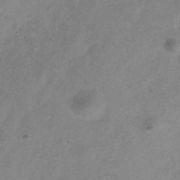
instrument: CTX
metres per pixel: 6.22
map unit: Hve
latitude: -33.7856
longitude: 89.9745
